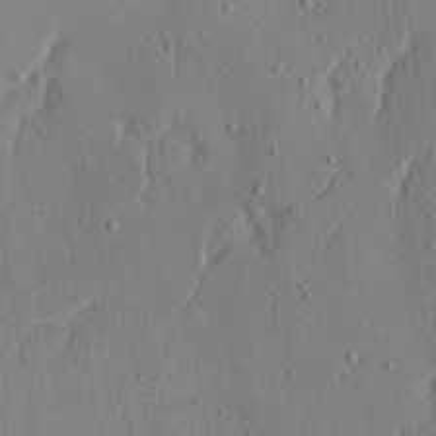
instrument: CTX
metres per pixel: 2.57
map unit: Aa
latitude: 22.3845
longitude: -142.7057
